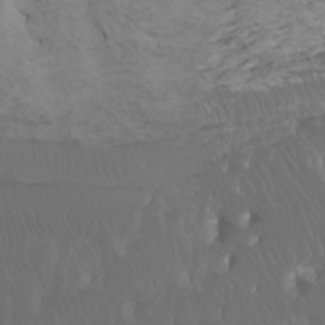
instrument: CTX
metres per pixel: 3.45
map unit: Nhu
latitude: -4.5762
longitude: -72.9325
